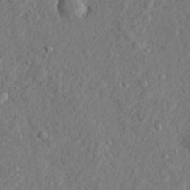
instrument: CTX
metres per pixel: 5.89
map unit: lHvf
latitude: 22.4790
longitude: 143.6721
